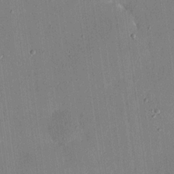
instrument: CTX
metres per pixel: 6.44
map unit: eHh
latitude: 17.9717
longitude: -69.9717
